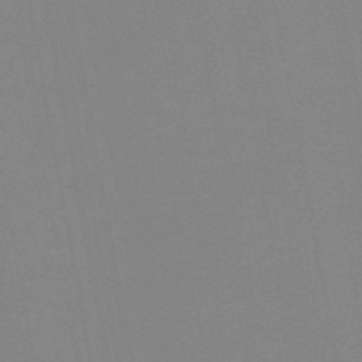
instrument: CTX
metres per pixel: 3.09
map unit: HNb
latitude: -50.6896
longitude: -51.3859
